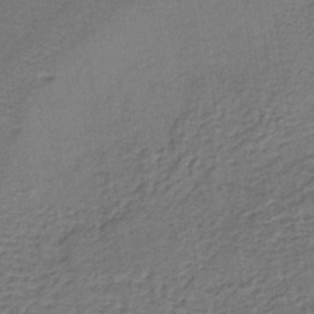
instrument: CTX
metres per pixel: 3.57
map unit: lHb
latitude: -38.3684
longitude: 60.0472
